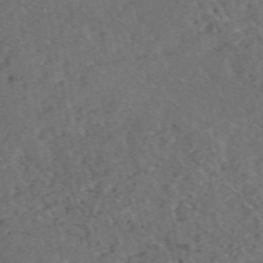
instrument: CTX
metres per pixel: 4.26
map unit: eAb
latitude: 47.2726
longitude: 112.1984
